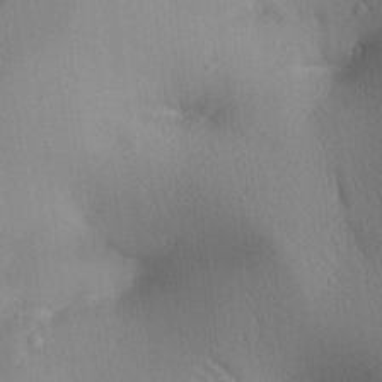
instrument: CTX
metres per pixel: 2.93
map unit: lAa
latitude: 3.8205
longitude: -116.8002
